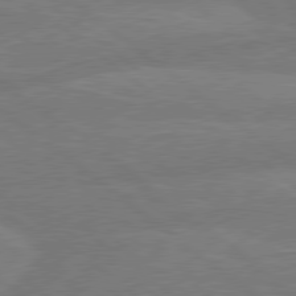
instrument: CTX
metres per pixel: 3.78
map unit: Hpe
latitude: 78.8758
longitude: -153.2726
